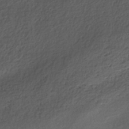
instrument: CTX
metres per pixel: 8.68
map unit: HNhu
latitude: -42.9352
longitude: 105.5777
